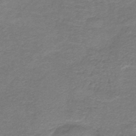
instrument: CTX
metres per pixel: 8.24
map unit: HNb
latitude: -44.9920
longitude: 52.9163
